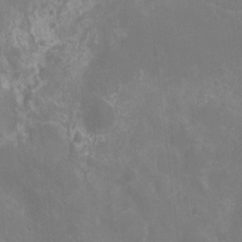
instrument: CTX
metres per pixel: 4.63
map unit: Ht
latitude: -10.8408
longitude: -24.0633
